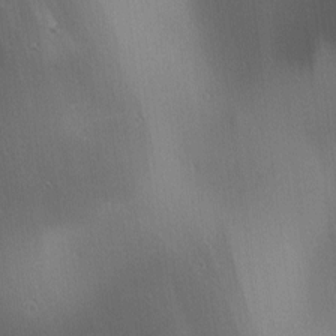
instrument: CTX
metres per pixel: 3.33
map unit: lAa
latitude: 1.8583
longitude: -116.6113
